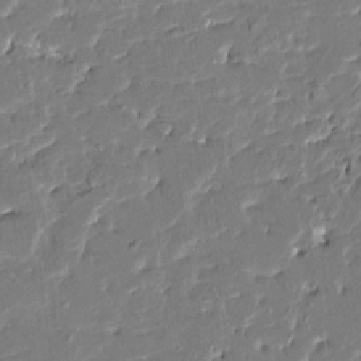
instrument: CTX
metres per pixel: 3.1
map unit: HNhu
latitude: 6.8191
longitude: -5.6694
